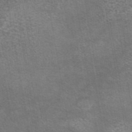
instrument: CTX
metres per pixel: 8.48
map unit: eAb
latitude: 45.0836
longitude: 106.0472
